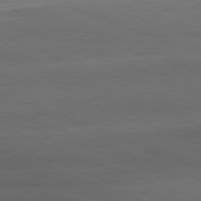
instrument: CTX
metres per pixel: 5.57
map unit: Hpe
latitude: -82.4251
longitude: 15.3321
